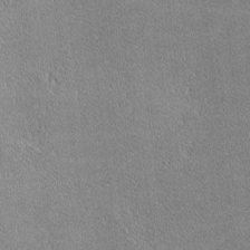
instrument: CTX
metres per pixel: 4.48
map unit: lHvf
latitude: -11.9178
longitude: -104.8191
